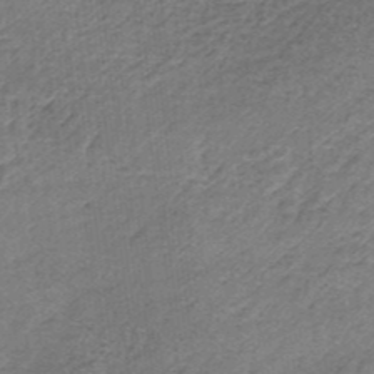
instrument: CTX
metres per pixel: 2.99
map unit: lHb
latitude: -36.3117
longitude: 60.8219
